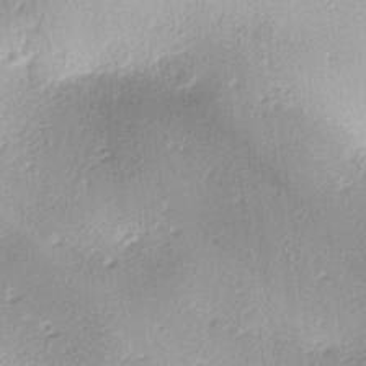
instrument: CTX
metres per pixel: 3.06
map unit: lAa
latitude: -4.1605
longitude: -124.9703
